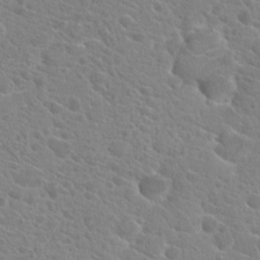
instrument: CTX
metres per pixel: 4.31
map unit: Hto
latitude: 21.1026
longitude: -39.5371
